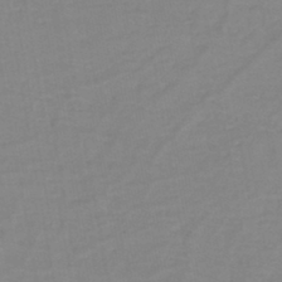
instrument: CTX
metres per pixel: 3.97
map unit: eHh
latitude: -43.0297
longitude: -31.7261
